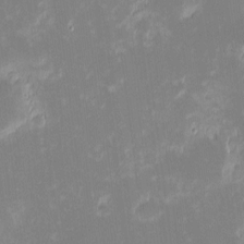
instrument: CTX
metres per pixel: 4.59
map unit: eHh
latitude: -1.7289
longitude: -84.6113
